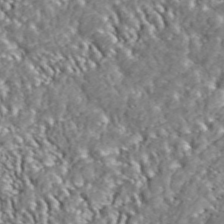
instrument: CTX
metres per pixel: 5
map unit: ANa
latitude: 46.1956
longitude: 48.7086
